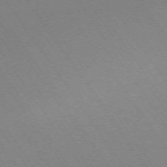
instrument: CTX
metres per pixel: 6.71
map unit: Ap
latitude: -73.7288
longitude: -70.3656
